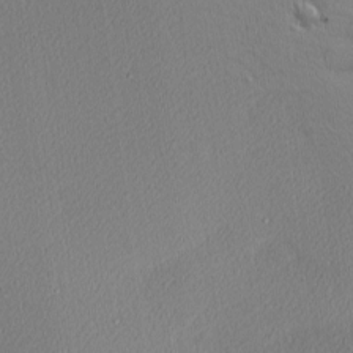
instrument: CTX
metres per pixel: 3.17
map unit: Nhu
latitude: 3.0458
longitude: -75.8772
